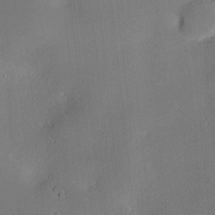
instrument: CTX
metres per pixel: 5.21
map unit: Hve
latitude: -10.7085
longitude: 175.5588
